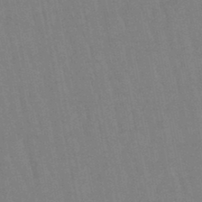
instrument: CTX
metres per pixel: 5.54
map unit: lHb
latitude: -46.4062
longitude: 78.6518
